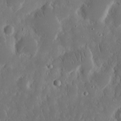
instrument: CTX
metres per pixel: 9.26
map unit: eHh
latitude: 16.2334
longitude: -73.2537
